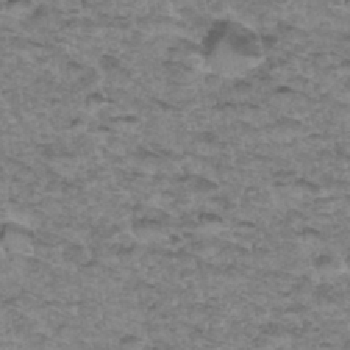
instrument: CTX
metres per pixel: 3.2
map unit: Hto
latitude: 34.9324
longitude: -47.7261
